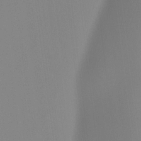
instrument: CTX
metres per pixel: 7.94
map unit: Ht
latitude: -15.4644
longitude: -52.9325
